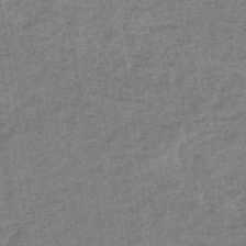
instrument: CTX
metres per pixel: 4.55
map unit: eHb
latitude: -35.2754
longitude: 77.4643
